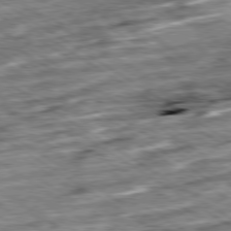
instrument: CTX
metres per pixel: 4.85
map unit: Ap
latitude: -79.7477
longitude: -51.2537
